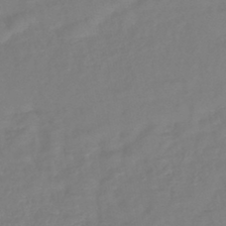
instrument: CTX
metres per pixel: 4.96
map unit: lHb
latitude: -42.4817
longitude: 77.7100
